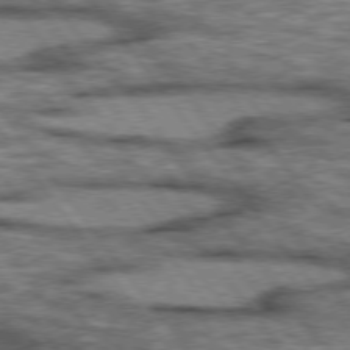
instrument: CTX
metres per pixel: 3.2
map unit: lApd
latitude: 75.4993
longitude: -48.2145
